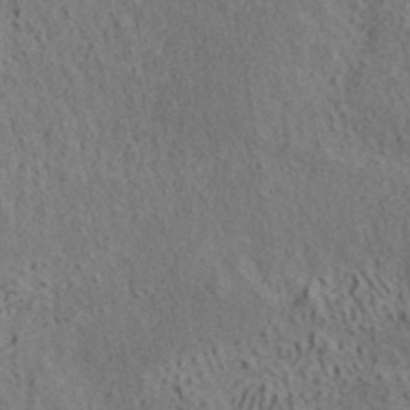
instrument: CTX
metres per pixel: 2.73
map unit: ANa
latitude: 41.2536
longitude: 33.2565
